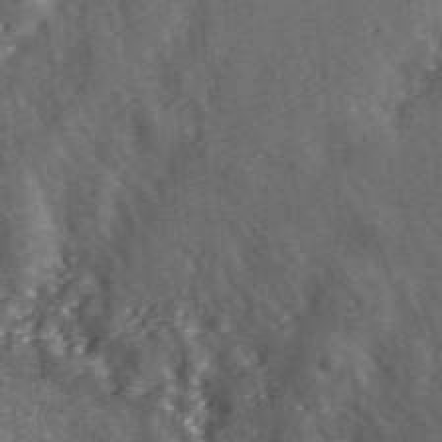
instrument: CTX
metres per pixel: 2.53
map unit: eHh
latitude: 43.0836
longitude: -91.6694
